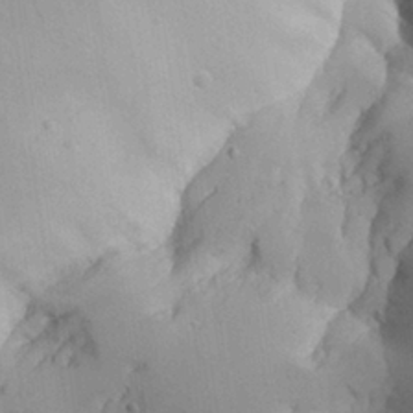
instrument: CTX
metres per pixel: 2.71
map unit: Aa
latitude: 27.7639
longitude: -129.0458
